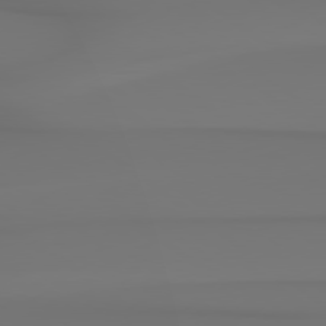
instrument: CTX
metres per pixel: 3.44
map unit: Hpe
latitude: 78.7624
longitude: -136.5168
